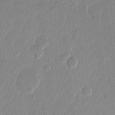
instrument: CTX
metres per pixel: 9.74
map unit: eHh
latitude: 12.8380
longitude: -68.8191
